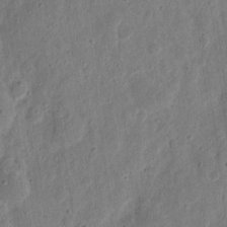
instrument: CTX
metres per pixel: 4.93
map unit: eHh
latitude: 11.1781
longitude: -73.4427
